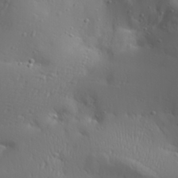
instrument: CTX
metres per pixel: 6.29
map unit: Aa
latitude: 29.4426
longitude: -133.2348
